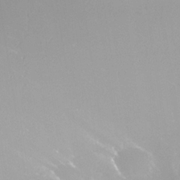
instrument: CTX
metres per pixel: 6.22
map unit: Nhe
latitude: -36.2550
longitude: -87.6127
